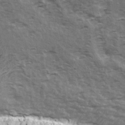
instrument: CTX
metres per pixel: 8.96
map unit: Ave
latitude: 15.5938
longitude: -103.9906
